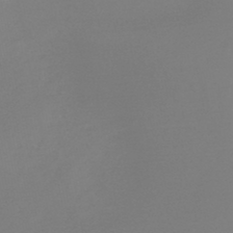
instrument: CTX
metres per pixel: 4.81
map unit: HNb
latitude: -45.1620
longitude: -45.3670
